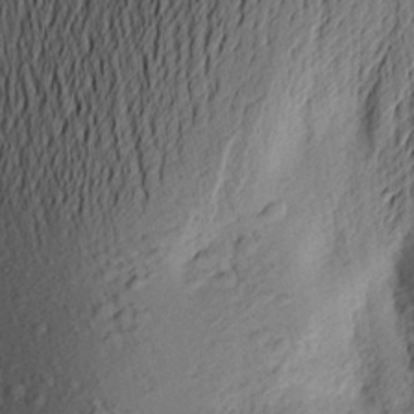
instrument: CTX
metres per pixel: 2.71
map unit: Aa
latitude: 23.7450
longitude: -150.0255
